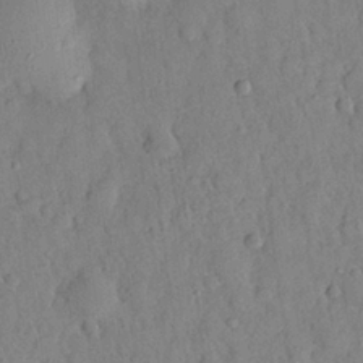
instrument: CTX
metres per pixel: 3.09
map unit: eHh
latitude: 27.2537
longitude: -75.9717
